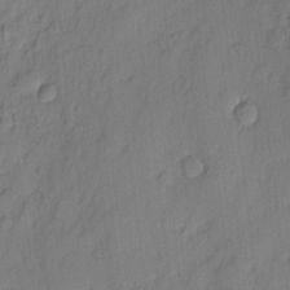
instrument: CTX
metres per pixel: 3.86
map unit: eHh
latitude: 3.9717
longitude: -77.2537
